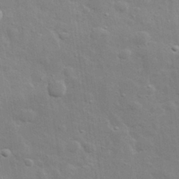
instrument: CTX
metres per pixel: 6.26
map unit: lHvf
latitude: 32.0444
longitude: -88.4223
